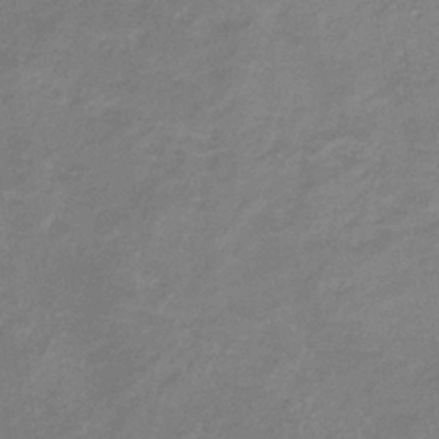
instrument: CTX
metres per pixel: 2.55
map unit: lHb
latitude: -37.8800
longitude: 73.3698
